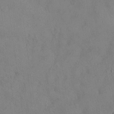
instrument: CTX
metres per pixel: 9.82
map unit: Nhu
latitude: 28.5546
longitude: -70.4034
